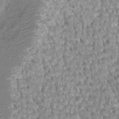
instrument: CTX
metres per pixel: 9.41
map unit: Htu
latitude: 2.8380
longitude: -21.4616
